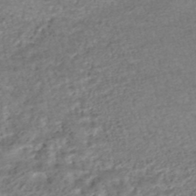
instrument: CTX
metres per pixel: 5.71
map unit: HNhu
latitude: -47.9367
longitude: 102.8597
